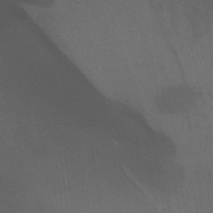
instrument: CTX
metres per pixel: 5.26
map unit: lHb
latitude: -34.7463
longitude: 66.6707
